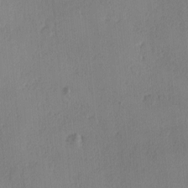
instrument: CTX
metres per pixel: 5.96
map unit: Ave
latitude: -8.1417
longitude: -121.8017
